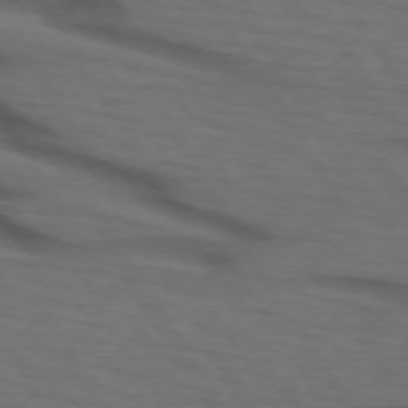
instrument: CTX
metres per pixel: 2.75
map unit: lApd
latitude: 73.5372
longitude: -74.0633
